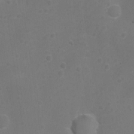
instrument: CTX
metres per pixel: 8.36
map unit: Hto
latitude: 4.2711
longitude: -33.1403
